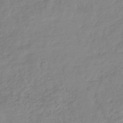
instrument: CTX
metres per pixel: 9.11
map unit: HNb
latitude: -45.7856
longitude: -35.1592
